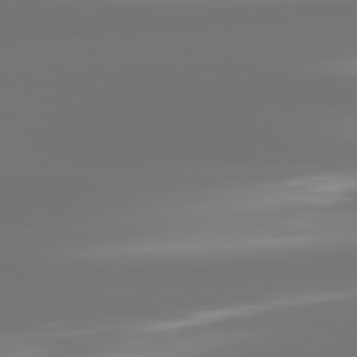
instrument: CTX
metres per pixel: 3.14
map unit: lApd
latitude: 81.9717
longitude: -166.6490
